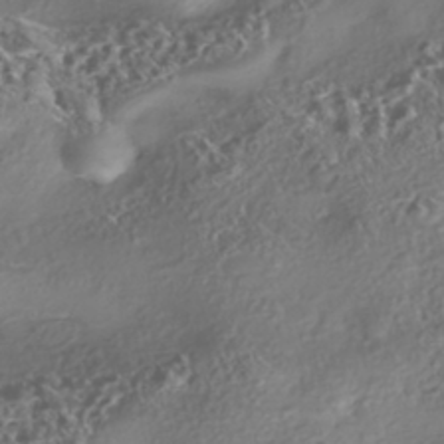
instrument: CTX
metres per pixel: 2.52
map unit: eHh
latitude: -42.6896
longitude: 121.3887
